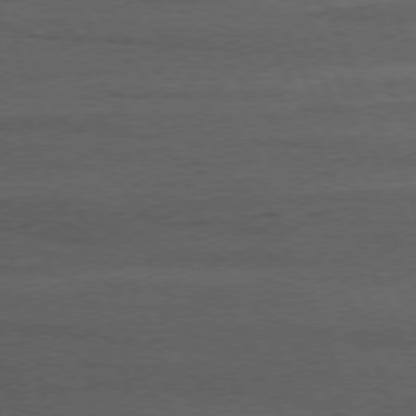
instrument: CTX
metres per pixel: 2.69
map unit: Ap
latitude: -76.8786
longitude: -72.3846
